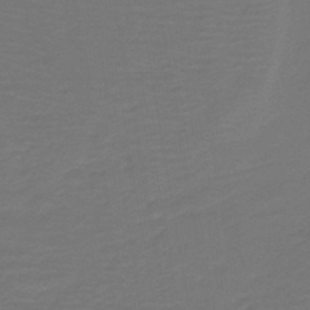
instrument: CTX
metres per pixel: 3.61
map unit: lHb
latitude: -43.3131
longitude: 53.0486
